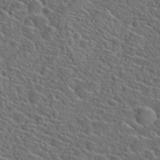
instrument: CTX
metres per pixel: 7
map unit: Hto
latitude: 23.9150
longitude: -45.4237
